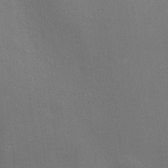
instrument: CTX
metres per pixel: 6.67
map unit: HNhu
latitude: 9.4804
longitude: 13.6344
